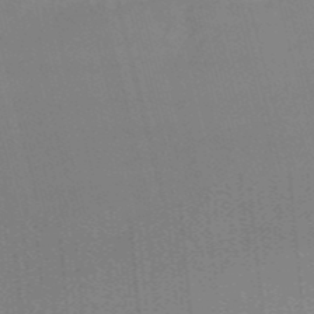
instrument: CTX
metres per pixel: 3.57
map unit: lHb
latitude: -47.9178
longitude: 61.0298
